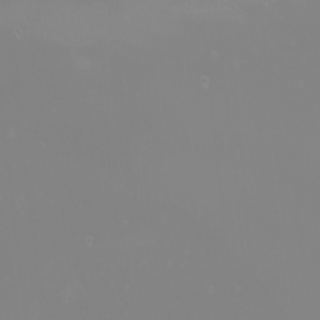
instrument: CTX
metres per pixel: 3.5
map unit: eHh
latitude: -6.3306
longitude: -88.7436
